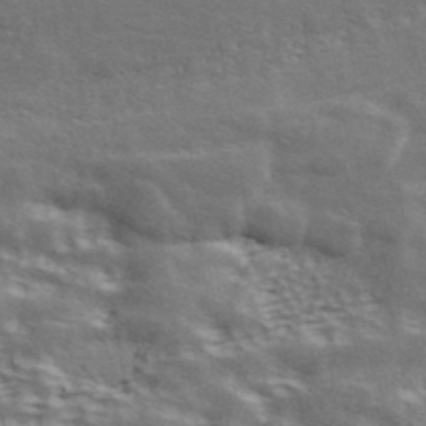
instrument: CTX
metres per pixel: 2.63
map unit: ANa
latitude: 42.9703
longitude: 48.6330
